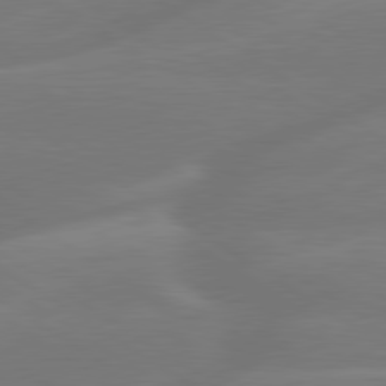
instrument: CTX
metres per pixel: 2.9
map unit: lApd
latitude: 79.8206
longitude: -142.7813
